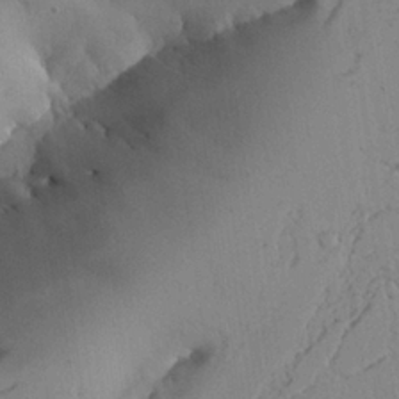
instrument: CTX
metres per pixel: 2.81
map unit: Aa
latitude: 24.7624
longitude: -128.7057
